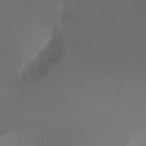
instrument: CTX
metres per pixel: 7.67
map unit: Ht
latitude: -16.8219
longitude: -42.8569
